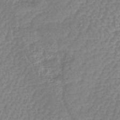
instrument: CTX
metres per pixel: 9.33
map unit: lHb
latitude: -43.2942
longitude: 78.9730
